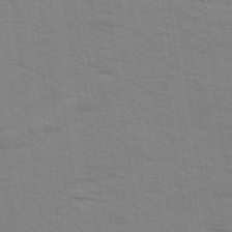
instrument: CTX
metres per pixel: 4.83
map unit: Ave
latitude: 14.8569
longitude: -102.7435
